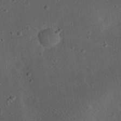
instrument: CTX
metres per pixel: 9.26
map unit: eHh
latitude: 22.9703
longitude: -70.1956
